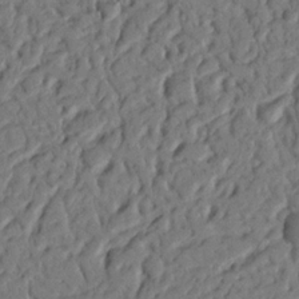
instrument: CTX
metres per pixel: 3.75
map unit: Nhu
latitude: 20.0633
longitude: -77.7827
